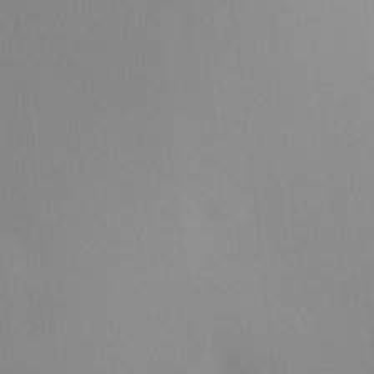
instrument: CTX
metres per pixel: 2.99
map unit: HNhu
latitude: 7.7261
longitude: 8.7085
